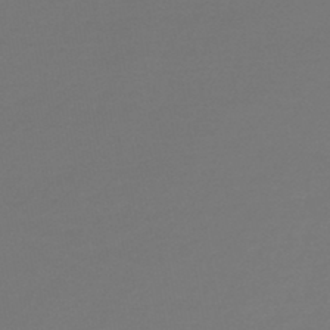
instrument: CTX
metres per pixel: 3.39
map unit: lHb
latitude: -44.5007
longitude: 69.1431
